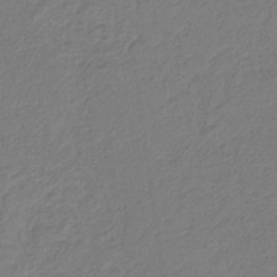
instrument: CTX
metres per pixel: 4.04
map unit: eHb
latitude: -30.1794
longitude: 64.0850
